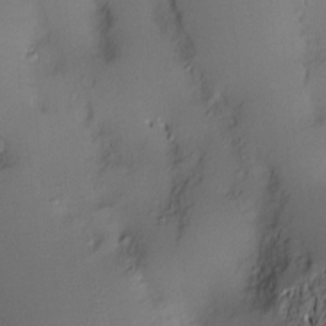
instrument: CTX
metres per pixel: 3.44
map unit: Nve
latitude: -9.3698
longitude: 174.3873
